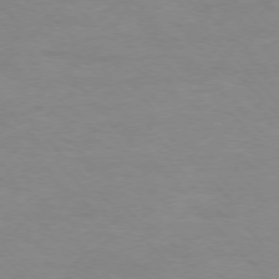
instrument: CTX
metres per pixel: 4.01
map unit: Ap
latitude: -77.2943
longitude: -83.4615
